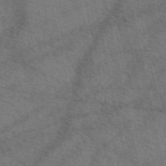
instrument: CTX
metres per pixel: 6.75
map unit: eAb
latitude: 51.0458
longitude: 113.9556
